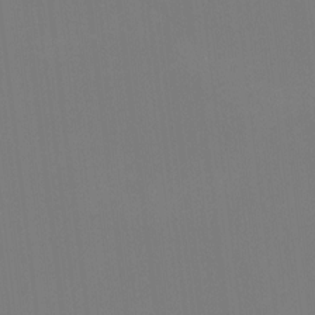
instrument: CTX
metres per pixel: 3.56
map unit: HNhu
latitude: 6.5546
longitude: 5.1431
